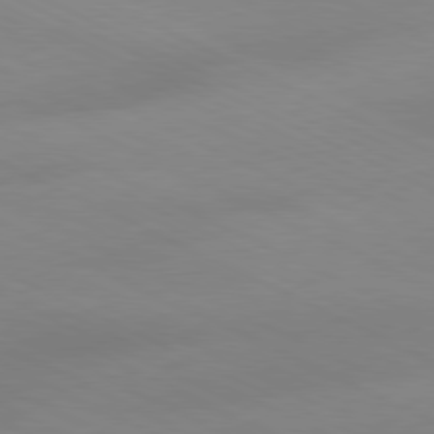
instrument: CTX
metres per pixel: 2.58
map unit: Ap
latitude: -81.2943
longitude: -94.5735
